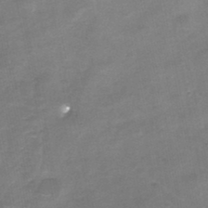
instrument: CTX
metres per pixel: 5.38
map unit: Nhe
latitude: -32.3873
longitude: -87.9906
